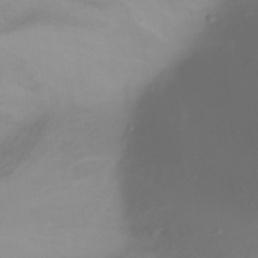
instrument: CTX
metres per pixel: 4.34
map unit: Ht
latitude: -16.1039
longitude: -42.7246
